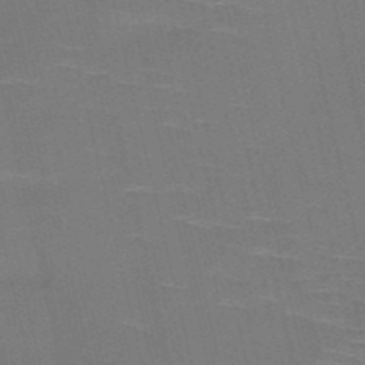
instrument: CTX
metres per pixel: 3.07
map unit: HNb
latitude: -51.7100
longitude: -44.9513
